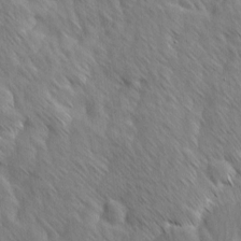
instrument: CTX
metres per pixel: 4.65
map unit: Ave
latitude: 9.0081
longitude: -105.7639
